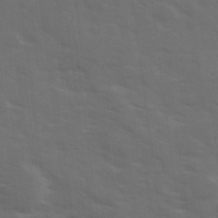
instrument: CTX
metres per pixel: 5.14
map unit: Ave
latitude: 18.4601
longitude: -130.6302
